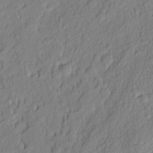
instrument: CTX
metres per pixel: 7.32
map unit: eHh
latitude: 6.6868
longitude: -75.9906
